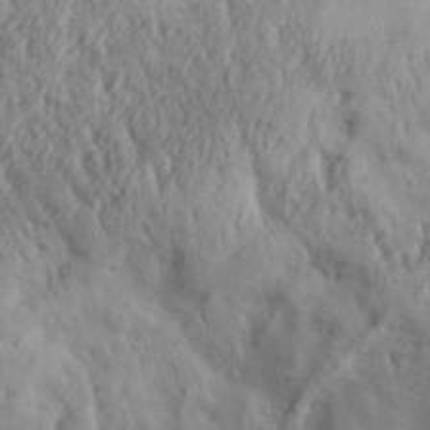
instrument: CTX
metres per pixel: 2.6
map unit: Aa
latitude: 30.8380
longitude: -136.2712
